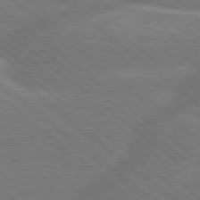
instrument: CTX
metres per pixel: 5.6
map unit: Hpe
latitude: 78.8947
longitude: -152.8002
